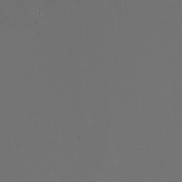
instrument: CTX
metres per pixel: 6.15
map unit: HNhu
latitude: -0.7086
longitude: 0.0850
